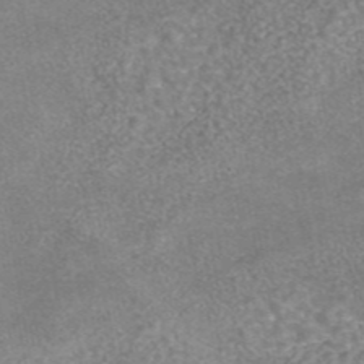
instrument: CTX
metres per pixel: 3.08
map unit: eAb
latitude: 44.9513
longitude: 104.9919
